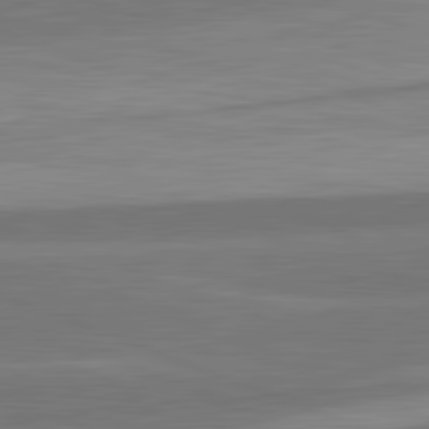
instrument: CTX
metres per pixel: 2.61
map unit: lApd
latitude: 82.4978
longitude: 137.8422
